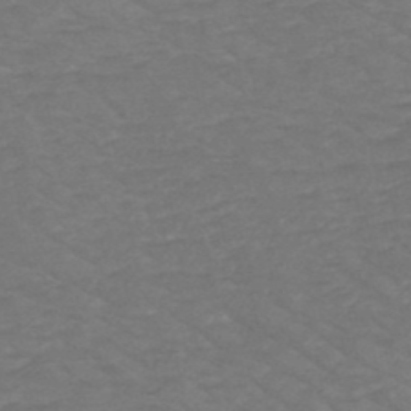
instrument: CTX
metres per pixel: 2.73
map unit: HNb
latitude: -49.7856
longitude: -47.3671
